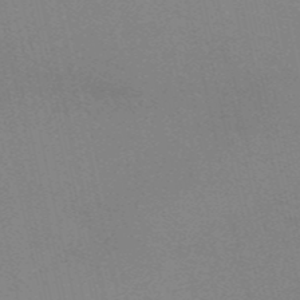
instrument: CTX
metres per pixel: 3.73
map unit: HNb
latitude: -54.3495
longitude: -41.6504
